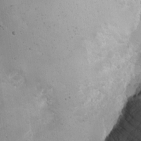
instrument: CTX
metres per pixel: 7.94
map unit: Nhu
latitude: -4.7274
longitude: -82.6868
